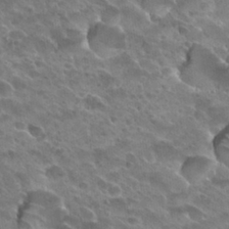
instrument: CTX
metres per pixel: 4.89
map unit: Hto
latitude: 28.5357
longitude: -38.8947
